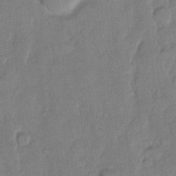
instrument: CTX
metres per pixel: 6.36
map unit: eHh
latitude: 11.3860
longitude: -65.4804
